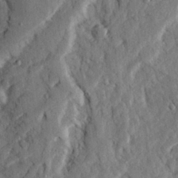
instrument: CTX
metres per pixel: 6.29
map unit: Ave
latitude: 23.5560
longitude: -133.1214
